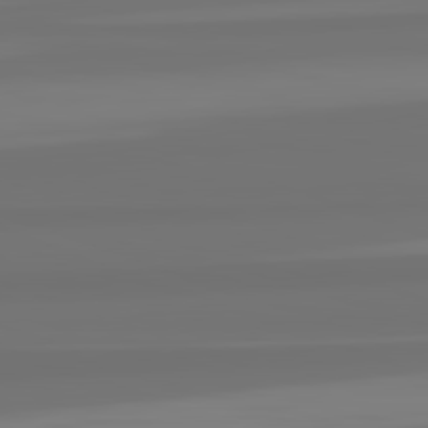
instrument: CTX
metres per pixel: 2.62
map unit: lApd
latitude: 82.4978
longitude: -177.1781
